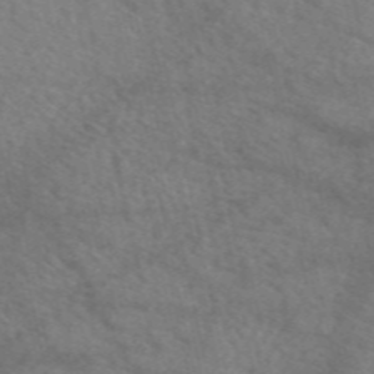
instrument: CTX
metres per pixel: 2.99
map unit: eAb
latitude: 50.3278
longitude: 117.0675
